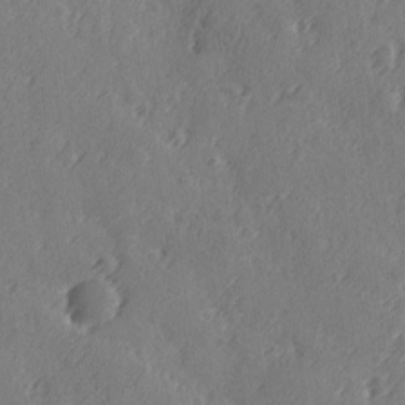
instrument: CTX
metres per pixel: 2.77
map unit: Ave
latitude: -9.2376
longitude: -118.8380
